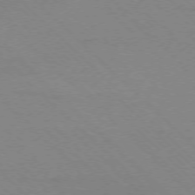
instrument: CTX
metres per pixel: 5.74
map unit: Ap
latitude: -76.9920
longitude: -84.9514
